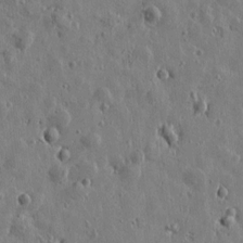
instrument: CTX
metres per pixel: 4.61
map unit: Htu
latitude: 0.5545
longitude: -178.1011
